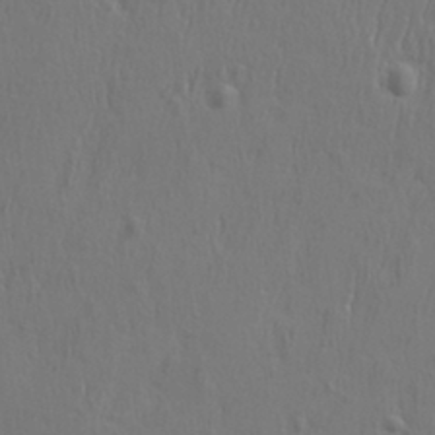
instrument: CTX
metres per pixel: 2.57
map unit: eHh
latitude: 33.5182
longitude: -133.0458
